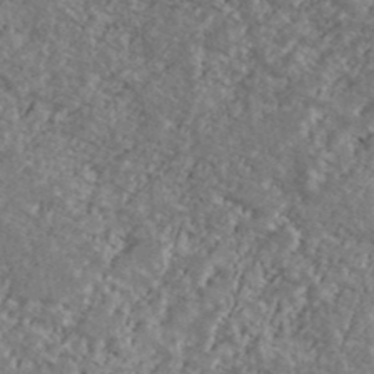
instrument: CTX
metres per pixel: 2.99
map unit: Ave
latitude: 40.1577
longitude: -110.5357
